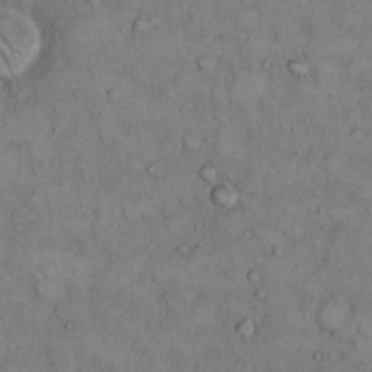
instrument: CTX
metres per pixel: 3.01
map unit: Hto
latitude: 9.0270
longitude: -59.5560
